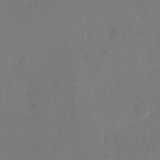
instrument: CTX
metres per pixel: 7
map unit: Hto
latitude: 7.2159
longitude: -62.5546
